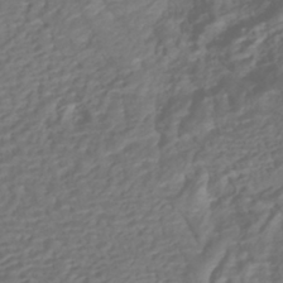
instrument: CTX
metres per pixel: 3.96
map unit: HNhu
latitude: -40.3117
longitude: 108.2928
